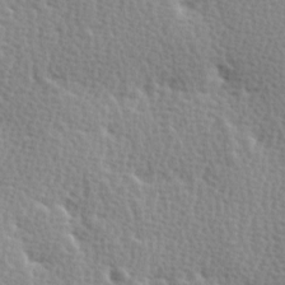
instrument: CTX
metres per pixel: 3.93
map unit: Ave
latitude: -0.0094
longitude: -114.9702
